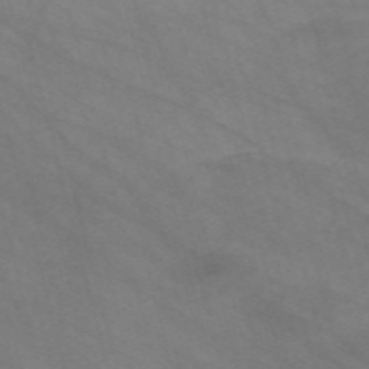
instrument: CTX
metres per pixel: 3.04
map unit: Nve
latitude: -58.5573
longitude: 58.6329
